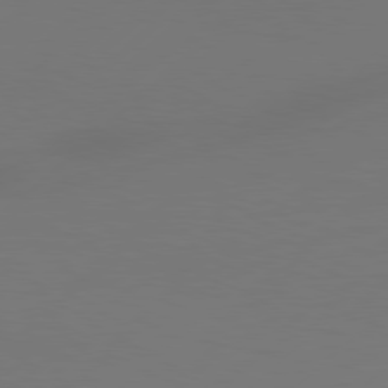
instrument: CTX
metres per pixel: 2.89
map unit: Hpe
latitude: 78.4223
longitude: -127.2537
